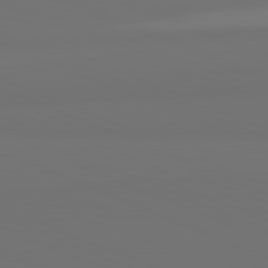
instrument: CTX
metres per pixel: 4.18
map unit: lApd
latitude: 81.8583
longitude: 155.3510
